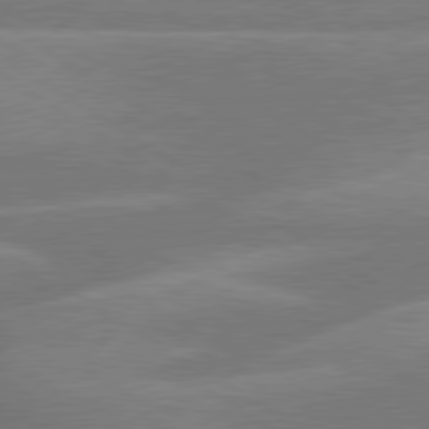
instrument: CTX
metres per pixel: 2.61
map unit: lApd
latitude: 79.7072
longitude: -122.9514
